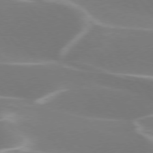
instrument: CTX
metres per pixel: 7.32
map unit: lApd
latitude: 75.5938
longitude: -62.4223
